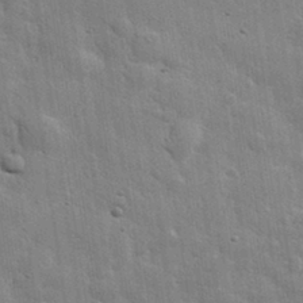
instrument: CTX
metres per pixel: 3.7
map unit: eHh
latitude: 31.4994
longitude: -78.7058
